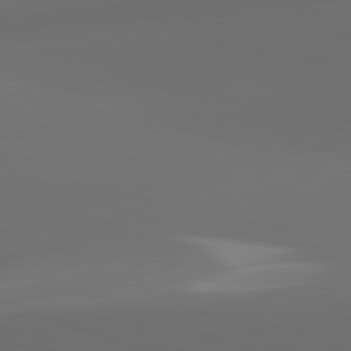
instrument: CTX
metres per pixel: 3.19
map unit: lApd
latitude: 82.0255
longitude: 134.4818
